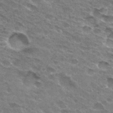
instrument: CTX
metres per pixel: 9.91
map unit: Hto
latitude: 31.7450
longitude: -45.0647
